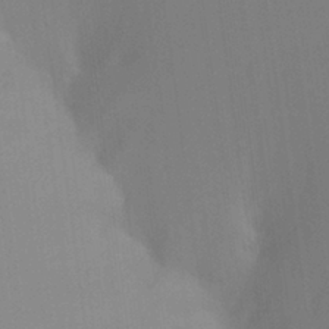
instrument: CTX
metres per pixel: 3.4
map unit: Ht
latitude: -8.5007
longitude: -31.4049
